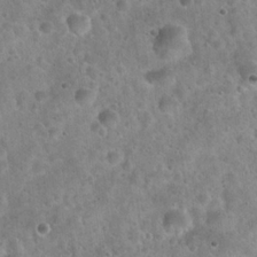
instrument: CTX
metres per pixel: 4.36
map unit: Hto
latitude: 21.7261
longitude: -53.1025
